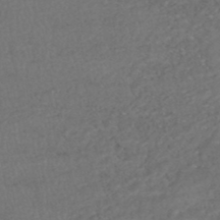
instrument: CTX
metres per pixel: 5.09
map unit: HNhu
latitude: -47.8989
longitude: 98.1606
